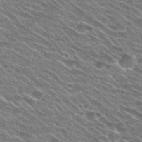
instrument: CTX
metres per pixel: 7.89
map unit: Hto
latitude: 29.7260
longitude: -47.1404
